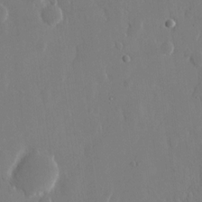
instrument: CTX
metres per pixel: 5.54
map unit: eHh
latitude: 13.9717
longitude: -71.6694
